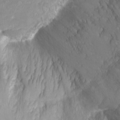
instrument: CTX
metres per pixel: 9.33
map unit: Ht
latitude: -6.4629
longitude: -30.7058
